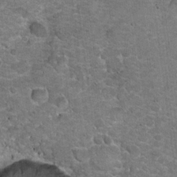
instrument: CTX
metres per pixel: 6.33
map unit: Hto
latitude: 20.3468
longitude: -48.7246
